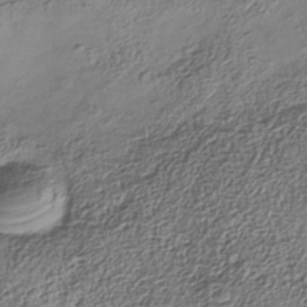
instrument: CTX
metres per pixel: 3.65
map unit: Nhe
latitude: -38.3495
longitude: -147.1592
